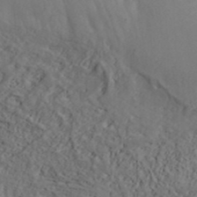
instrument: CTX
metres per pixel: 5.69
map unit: ANa
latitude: 41.4048
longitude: 54.5574
